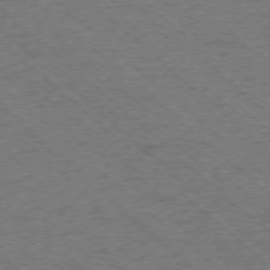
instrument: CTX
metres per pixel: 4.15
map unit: Ap
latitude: -75.9178
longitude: -79.1592
